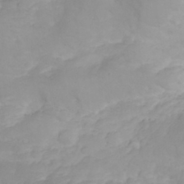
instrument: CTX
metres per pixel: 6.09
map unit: eHh
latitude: 31.5560
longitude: -65.3104
